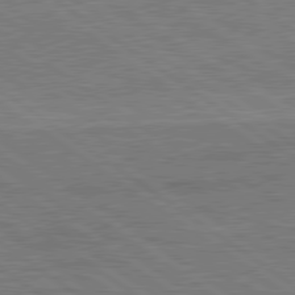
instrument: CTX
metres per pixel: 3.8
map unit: lApd
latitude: 79.4805
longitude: 166.3684
